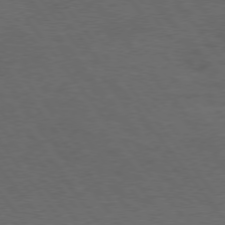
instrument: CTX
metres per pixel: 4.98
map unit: Hpe
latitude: 74.8569
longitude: -141.4804
